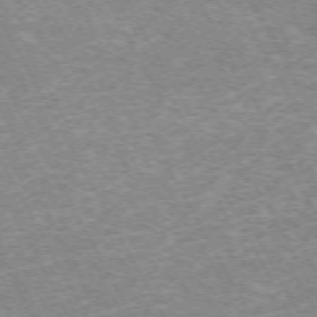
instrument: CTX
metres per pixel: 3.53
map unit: Hpe
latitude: -71.6722
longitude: 12.3306
